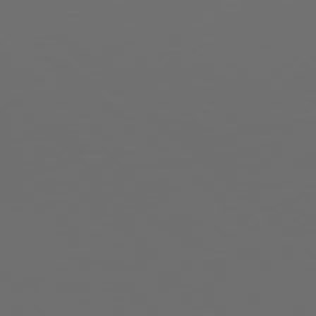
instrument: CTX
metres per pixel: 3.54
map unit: Hpe
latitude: 78.3468
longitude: -173.5560
